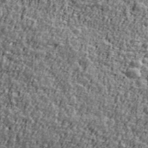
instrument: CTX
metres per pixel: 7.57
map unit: Ave
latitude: 41.4426
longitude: -111.9150
